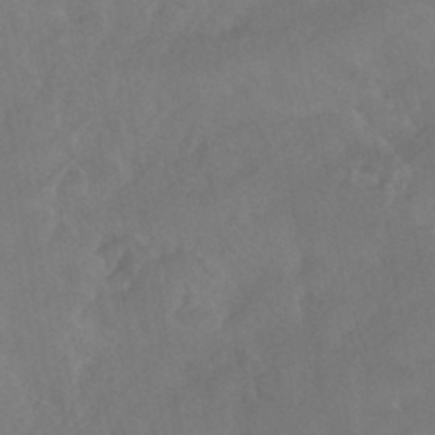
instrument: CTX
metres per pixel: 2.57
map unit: HNhu
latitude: -43.4076
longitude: 94.4251
